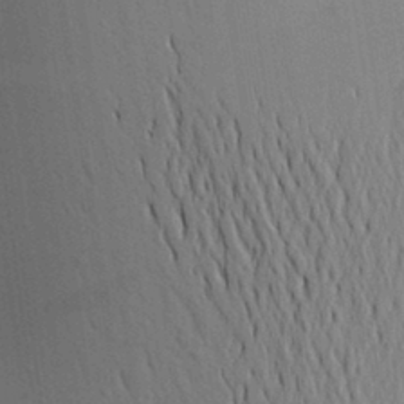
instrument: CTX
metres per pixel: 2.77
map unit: Aa
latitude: 19.2348
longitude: -149.5749
